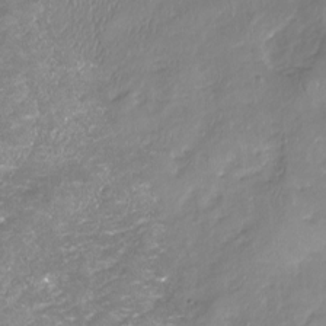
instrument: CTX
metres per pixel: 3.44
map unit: Nhu
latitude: -18.6330
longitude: -57.4804
